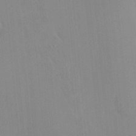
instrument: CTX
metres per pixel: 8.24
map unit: HNhu
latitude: 6.4979
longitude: 1.8045
